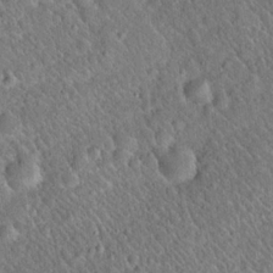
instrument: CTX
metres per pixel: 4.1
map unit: Hto
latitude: 19.3103
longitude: -52.8002
